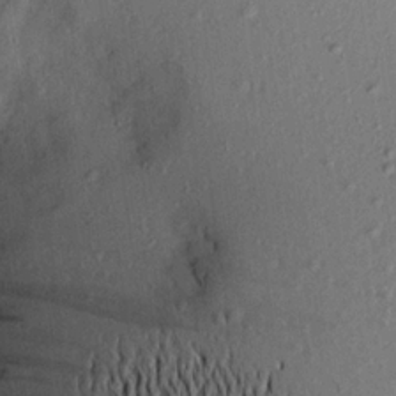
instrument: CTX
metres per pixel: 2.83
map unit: Aa
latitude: 18.5734
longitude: -143.1781
